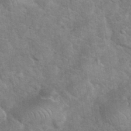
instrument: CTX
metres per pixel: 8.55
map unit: eHh
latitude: 37.0081
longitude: -65.6127
